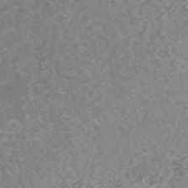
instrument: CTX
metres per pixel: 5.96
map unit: ANa
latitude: 43.2915
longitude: 24.9353
